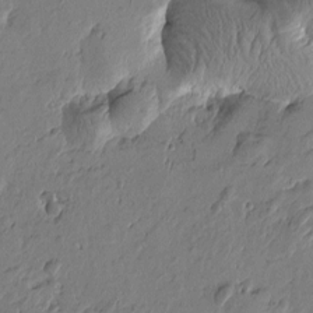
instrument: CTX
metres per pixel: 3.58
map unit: Htu
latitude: -2.1227
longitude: -178.1578
